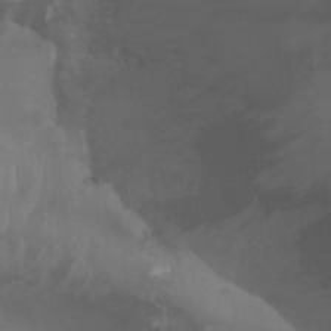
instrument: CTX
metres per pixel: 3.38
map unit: Htu
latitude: -5.2376
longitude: -75.2915
